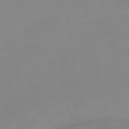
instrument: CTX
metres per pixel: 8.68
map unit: eHb
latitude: -45.8800
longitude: 85.9178
